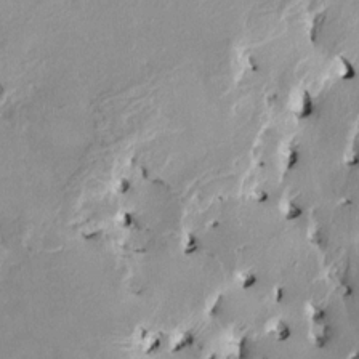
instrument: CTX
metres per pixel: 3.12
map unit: HNhu
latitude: 3.4804
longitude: -4.7435
